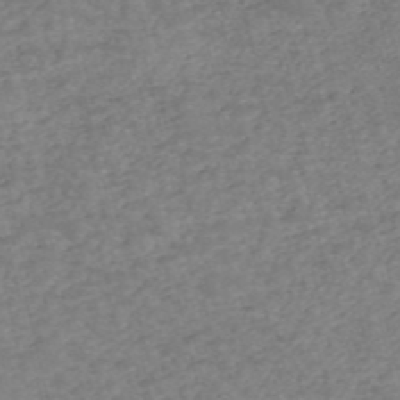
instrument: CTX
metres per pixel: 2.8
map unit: eHh
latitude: -55.1998
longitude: -90.4601
